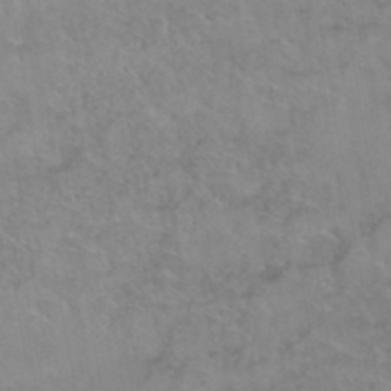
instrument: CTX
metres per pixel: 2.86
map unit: Hto
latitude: 39.0080
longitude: -42.5546
